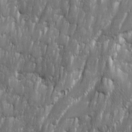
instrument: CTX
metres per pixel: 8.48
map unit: Ave
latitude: 15.9717
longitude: -134.9891
